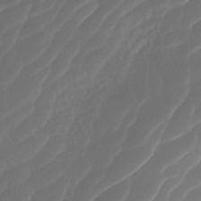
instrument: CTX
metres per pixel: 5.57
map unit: ANa
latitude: -41.5399
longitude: 104.9730
